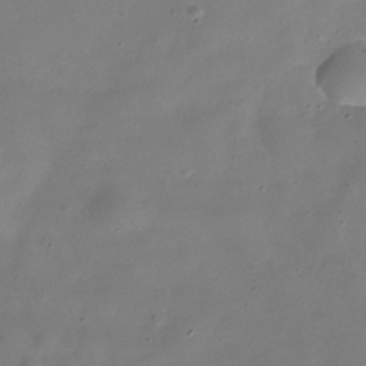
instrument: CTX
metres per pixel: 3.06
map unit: Hve
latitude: -31.5399
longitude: 95.1242
